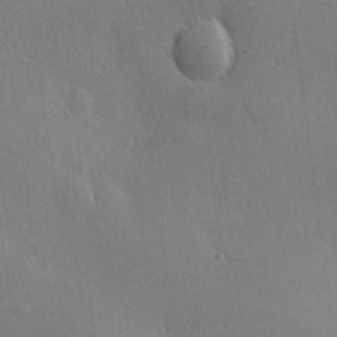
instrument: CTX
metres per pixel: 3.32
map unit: Hve
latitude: 18.6301
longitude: 150.2928
